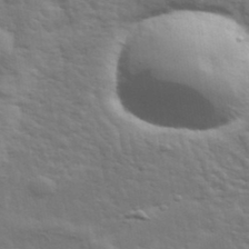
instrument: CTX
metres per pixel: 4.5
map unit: eHh
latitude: 35.8394
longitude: -80.7246
